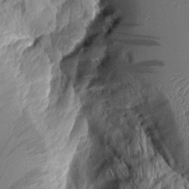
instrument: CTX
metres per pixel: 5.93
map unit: Aa
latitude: 8.3278
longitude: -129.4615
